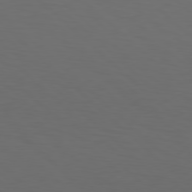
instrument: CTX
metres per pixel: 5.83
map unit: Hpe
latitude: 78.0255
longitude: -175.8772
